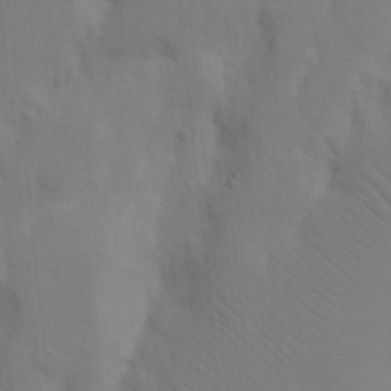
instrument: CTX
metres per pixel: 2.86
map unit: Nhu
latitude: 18.5923
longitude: -73.4238
